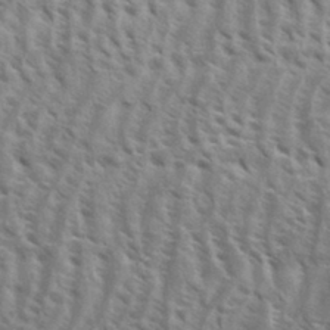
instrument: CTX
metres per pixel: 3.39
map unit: eHh
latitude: 33.5938
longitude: -140.6679
